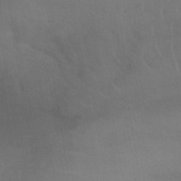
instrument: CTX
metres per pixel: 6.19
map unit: lHb
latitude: -40.7841
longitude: 66.6329
